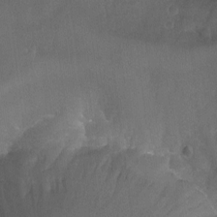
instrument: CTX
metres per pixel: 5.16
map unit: Nhu
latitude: -7.5021
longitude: -72.1767
